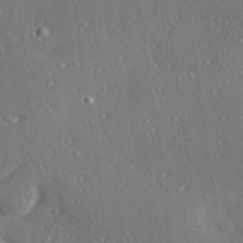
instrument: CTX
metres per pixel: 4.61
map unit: Hve
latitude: 27.5938
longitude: -92.3278
